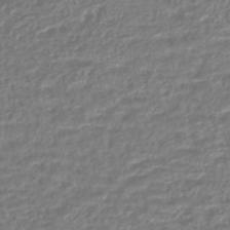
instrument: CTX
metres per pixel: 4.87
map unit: lHb
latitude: -41.8611
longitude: 71.8422
